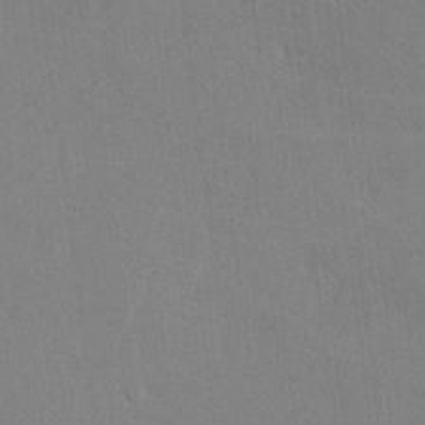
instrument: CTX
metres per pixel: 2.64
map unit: lHvf
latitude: -10.9353
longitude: -102.3656
